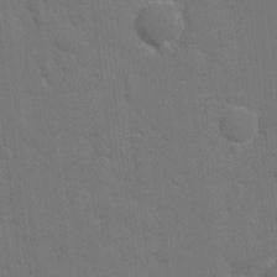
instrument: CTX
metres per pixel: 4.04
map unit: eHh
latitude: 6.7435
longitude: -67.6127
